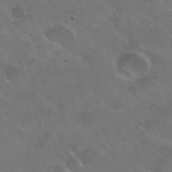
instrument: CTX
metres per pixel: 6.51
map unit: Nhu
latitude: 30.6491
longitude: -55.1025
